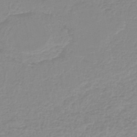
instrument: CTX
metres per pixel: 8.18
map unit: lHb
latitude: -44.2551
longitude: 54.4062
